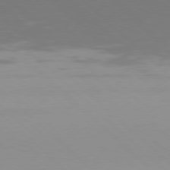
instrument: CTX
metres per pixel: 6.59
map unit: Hpe
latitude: 77.4426
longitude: -165.3482
